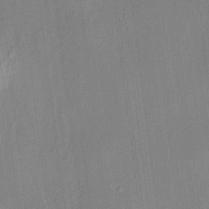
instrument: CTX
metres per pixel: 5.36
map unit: HNhu
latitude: 8.2334
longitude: 13.9367
